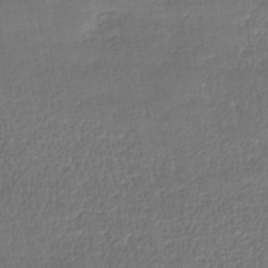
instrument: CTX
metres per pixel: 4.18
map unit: lHb
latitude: -41.6344
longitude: 69.6155
